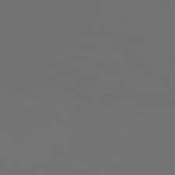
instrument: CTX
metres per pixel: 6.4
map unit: Hpe
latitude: 76.9324
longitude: -135.5182
